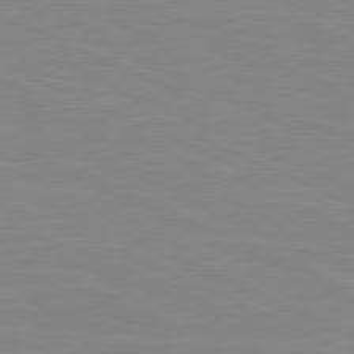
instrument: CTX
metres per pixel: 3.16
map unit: lApd
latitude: 81.5371
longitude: -168.2712
